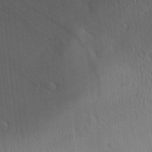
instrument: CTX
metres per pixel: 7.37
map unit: Aa
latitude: 31.0648
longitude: -144.2711
